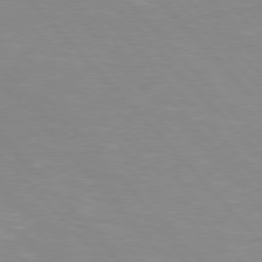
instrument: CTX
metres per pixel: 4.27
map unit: Hpe
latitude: 76.1011
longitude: -155.8583
